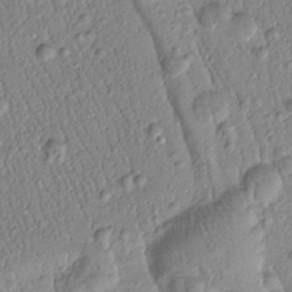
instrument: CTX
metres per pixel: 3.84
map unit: Htu
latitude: -1.4455
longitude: 173.6533
